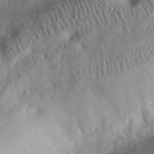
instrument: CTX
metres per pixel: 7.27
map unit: eHh
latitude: 30.3090
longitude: -72.7813
